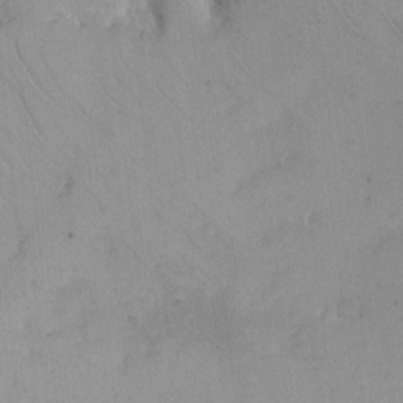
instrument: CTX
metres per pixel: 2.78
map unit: eHh
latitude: -9.5210
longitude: -66.6112
